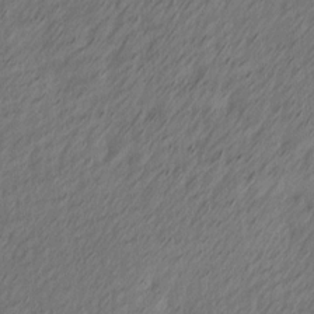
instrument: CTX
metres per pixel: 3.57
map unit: Ave
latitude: 13.6127
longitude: -106.4034
